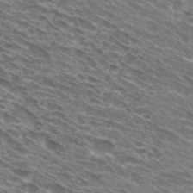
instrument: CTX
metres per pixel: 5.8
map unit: Hto
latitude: 30.3657
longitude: -44.9325
